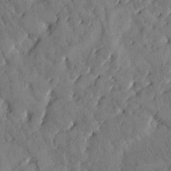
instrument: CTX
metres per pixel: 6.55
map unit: Htu
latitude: 0.8191
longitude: 179.6533
